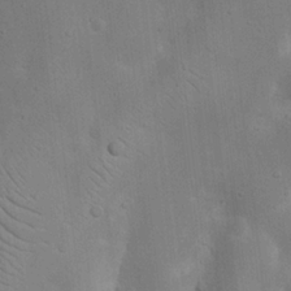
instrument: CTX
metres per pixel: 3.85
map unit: Nhu
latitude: 19.5938
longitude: -73.9151
